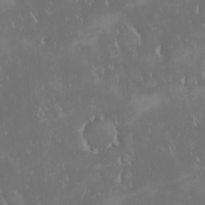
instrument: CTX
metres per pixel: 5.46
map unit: eHh
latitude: -2.5384
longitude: 20.4629
